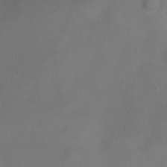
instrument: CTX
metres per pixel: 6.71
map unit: Ht
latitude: 0.7624
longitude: -35.3859
